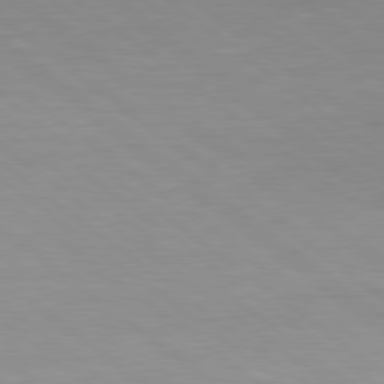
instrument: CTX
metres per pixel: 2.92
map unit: Hpe
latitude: 78.6869
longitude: -150.9702
